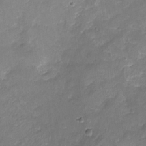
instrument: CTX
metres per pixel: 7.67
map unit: Nhu
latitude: -16.8597
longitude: -56.8757
